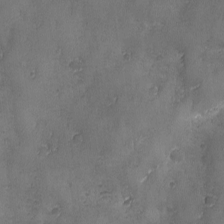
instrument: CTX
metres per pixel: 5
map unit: Ave
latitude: -7.5210
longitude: -119.8583
